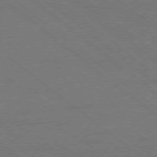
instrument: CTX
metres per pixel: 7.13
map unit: Ap
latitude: -78.9919
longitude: -55.0836
